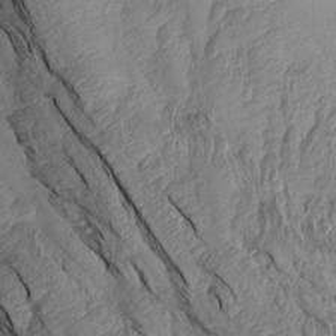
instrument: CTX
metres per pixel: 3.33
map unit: Aa
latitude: 13.8961
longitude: -143.8961
